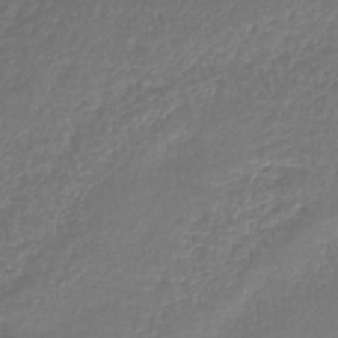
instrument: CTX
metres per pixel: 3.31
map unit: lHb
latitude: -41.1242
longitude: 71.7667
